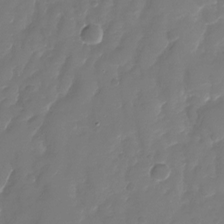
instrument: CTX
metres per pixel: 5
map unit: Nhu
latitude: -28.4818
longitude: -68.0444
